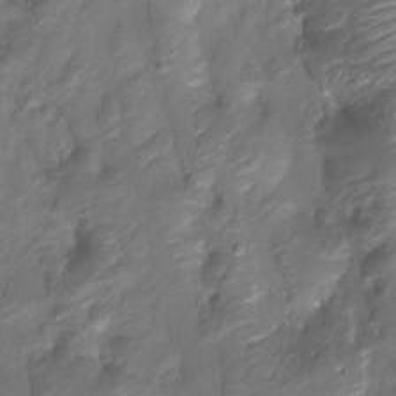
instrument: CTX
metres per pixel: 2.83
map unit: Htu
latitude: -14.0094
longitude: -45.1025
